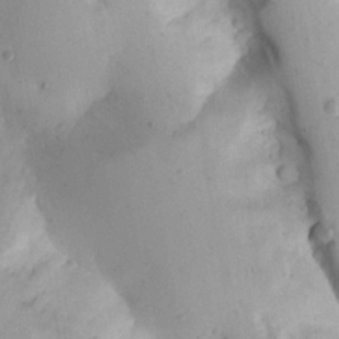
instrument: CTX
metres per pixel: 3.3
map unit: Aa
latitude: 19.5749
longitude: -144.6679
